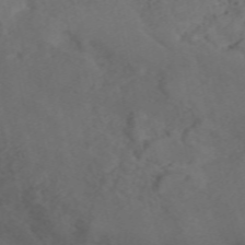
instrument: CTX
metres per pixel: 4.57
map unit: ANa
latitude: 41.7449
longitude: 33.4833
